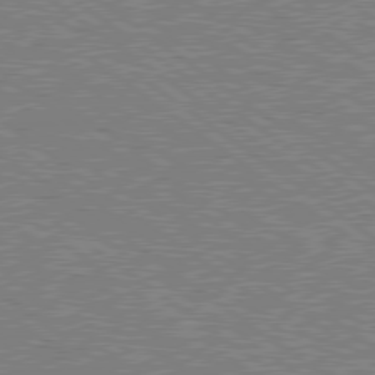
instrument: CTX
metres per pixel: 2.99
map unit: Hpe
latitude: 78.8569
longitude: -169.5560
